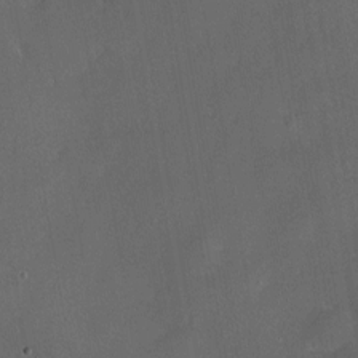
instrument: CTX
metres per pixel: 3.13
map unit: HNhu
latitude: 5.6127
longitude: 14.3496
